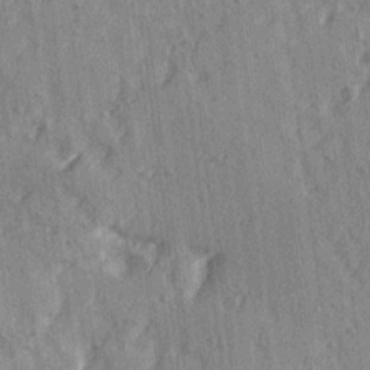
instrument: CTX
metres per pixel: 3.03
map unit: Ave
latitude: 15.1970
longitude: -105.4616
